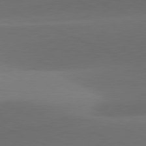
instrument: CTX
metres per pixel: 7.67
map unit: lApd
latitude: 81.5182
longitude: 130.5196
